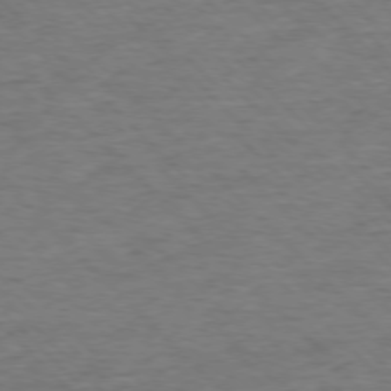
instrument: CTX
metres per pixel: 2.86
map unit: Ap
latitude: -77.2376
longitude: -94.8569
